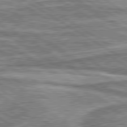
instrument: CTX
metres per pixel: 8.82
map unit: lApd
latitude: 80.2711
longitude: 172.6707
